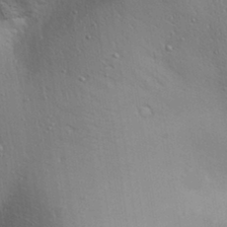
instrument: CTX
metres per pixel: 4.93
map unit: Aa
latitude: 31.1592
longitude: -145.0836
